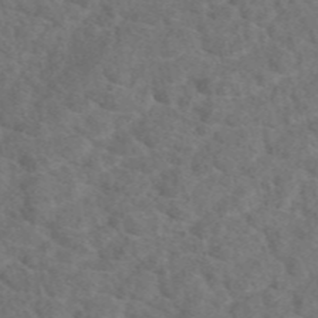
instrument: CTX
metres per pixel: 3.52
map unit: eAb
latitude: 48.4223
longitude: 107.3888
